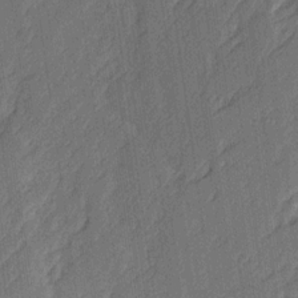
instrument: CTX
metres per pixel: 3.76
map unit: Ave
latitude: 16.8191
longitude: -138.3467
